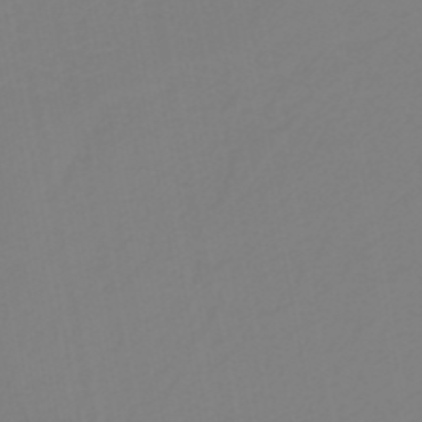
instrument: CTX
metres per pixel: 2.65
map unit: HNb
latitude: -37.8989
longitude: 55.7478
